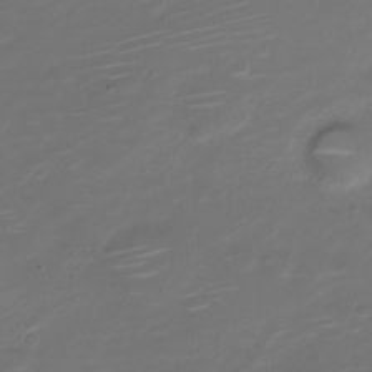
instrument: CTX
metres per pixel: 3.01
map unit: Nve
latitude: -20.5951
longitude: 105.4454
